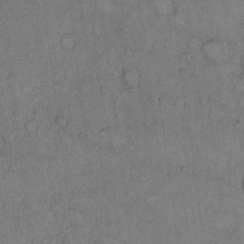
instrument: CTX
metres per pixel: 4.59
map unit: Hto
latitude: 11.6505
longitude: -58.0633
